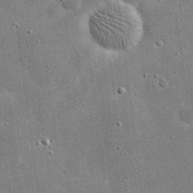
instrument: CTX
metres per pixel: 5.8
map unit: eHh
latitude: 21.0837
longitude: -67.1592
